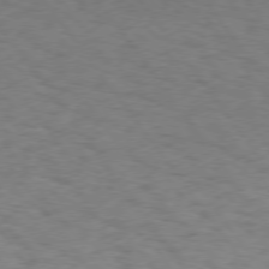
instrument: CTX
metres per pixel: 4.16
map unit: Hpe
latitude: 74.7435
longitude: -143.1592
